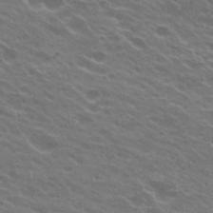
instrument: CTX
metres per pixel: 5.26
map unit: Hto
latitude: 23.5560
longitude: -37.5749
